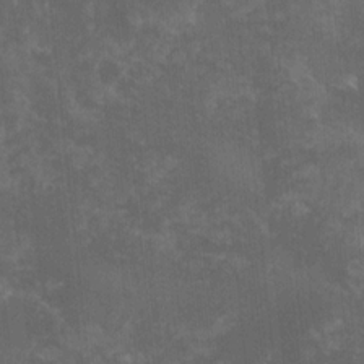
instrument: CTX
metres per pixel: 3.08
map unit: lHvf
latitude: -15.4266
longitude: -101.7828
